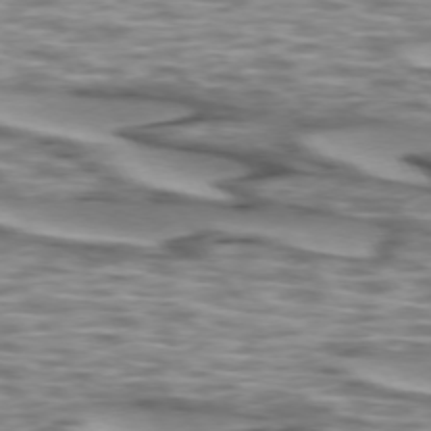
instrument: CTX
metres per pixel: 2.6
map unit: lApd
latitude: 73.7828
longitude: -56.9513
